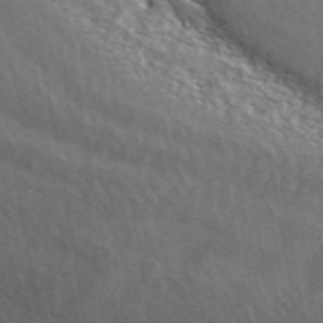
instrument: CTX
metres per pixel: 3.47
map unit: ANa
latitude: 44.3845
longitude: 47.6344
